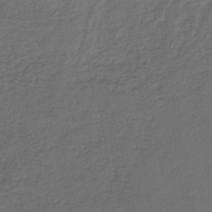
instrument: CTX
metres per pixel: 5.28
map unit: lHb
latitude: -39.3699
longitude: 62.0850
